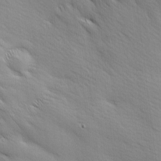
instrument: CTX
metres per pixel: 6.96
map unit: Ave
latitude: 12.4412
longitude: -106.1011
